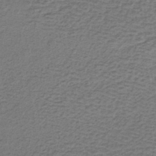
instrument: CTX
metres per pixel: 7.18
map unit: lHb
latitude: -39.8234
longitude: 61.6911
